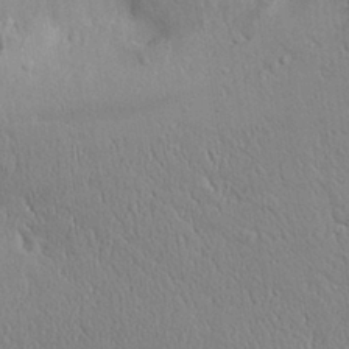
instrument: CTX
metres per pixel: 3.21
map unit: Aa
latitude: 31.5749
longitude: -144.9136
